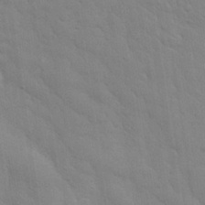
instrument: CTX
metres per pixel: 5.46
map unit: eHh
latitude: 32.3656
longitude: -70.4412
